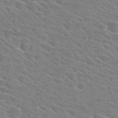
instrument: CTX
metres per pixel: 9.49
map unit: Hto
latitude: 29.1592
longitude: -46.8380
